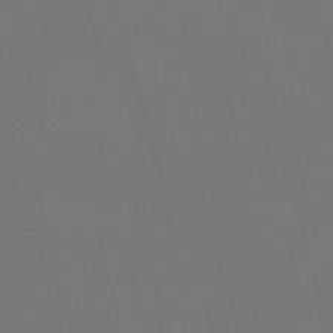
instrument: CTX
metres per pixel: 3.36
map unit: Nve
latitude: -58.9352
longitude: 62.0472
